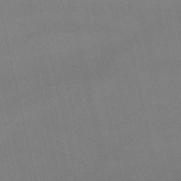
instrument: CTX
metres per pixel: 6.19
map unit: lHb
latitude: -48.4629
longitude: 70.3495
